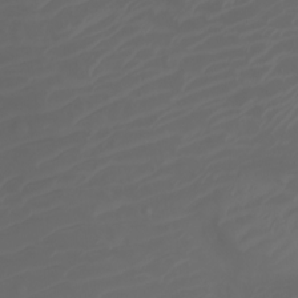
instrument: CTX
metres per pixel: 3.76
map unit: Ht
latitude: -3.1620
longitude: -61.2159
